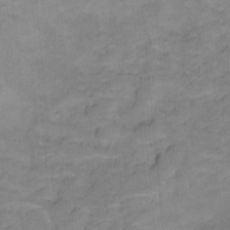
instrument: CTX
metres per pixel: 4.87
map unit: Hto
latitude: 6.7057
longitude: -37.8395
